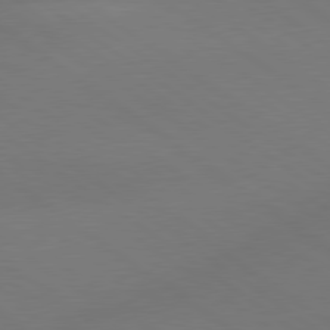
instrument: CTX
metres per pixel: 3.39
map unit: lApd
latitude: 79.4238
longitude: -151.2726
